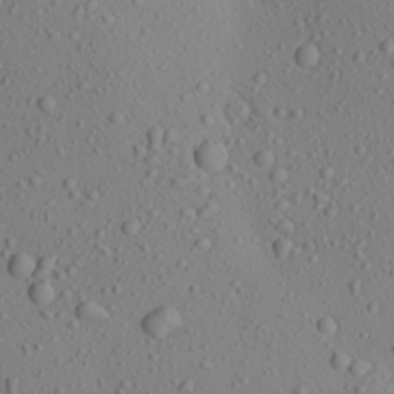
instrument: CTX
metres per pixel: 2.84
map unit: Aa
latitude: 23.2726
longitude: -144.2144
